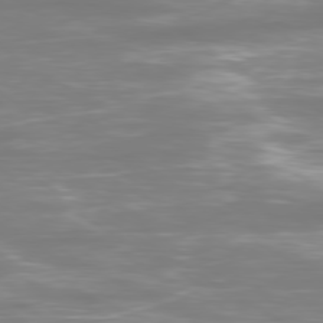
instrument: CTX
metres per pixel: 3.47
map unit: Ap
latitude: -80.1228
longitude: -60.8002
